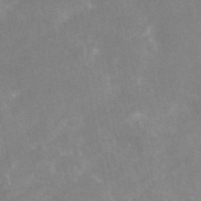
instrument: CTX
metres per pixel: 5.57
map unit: eAb
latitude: 46.1767
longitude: 124.4062
